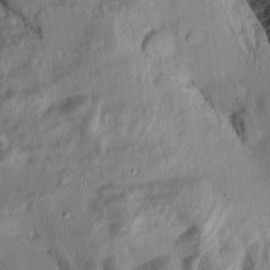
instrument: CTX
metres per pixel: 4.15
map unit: Aa
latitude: 13.6694
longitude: -143.9528
